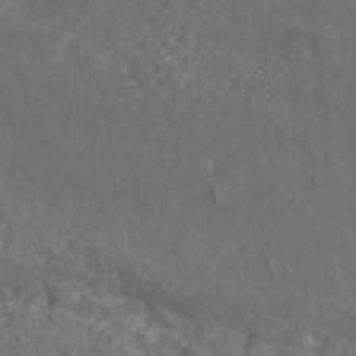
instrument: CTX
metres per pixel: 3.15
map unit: ANa
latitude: 45.3481
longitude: 21.2187
